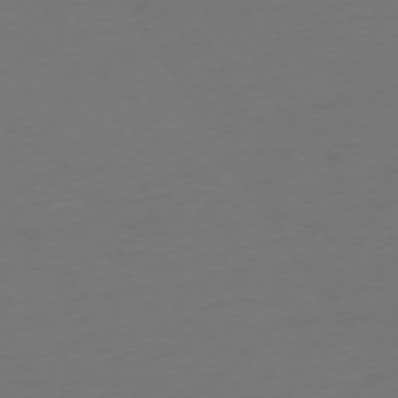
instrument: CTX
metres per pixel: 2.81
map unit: Ap
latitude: -74.6708
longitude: -72.4601
